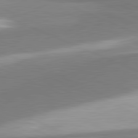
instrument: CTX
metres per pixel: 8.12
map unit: lApd
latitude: 81.4993
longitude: 165.5588
